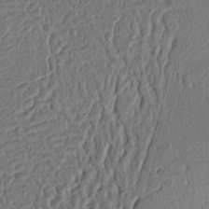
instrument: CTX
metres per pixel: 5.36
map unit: Ht
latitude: 10.4601
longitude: -76.3278
